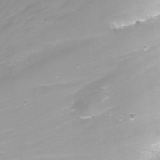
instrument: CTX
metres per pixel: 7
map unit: Nhu
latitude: -12.5763
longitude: -60.9891
